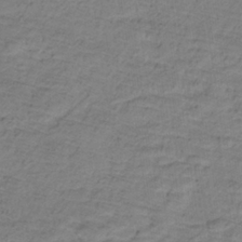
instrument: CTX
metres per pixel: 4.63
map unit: lHb
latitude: -32.4818
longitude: 65.7100
